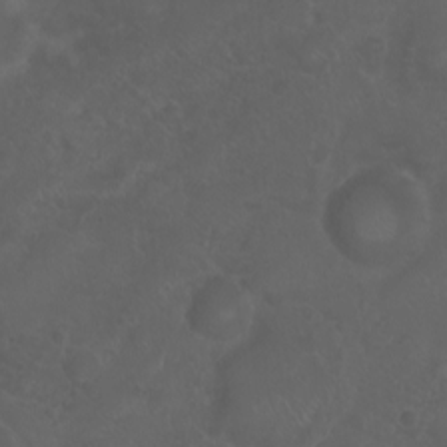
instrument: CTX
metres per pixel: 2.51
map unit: eHh
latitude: 0.5357
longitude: -54.4601
